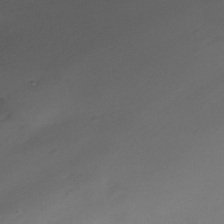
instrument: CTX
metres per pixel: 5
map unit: Nhe
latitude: -38.5007
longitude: -117.1781
